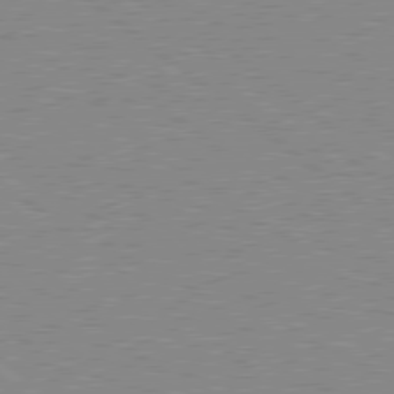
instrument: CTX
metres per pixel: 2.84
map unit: Hpe
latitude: 78.7247
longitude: -144.2333
